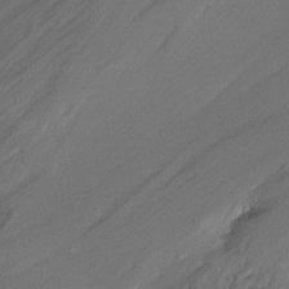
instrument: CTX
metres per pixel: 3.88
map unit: Nhu
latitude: -9.5966
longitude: -46.8380
